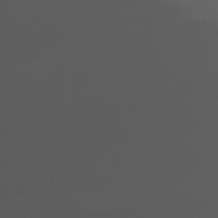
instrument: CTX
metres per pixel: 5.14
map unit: Nhu
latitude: -4.5573
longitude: -90.1200
